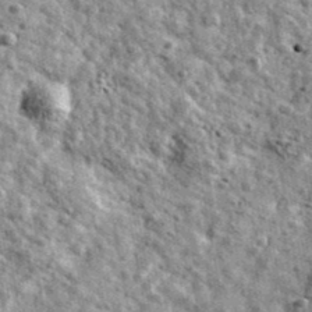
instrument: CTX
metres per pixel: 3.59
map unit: Ave
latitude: 41.4426
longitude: -107.9150
